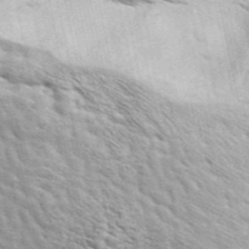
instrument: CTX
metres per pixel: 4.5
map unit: ANa
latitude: 49.5938
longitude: -82.5167
